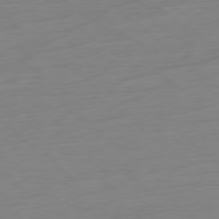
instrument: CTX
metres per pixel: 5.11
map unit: Ap
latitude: -78.5951
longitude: -59.4804
